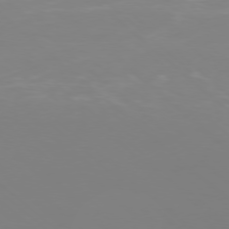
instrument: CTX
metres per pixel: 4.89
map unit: Ap
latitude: -78.2739
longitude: -65.0269
